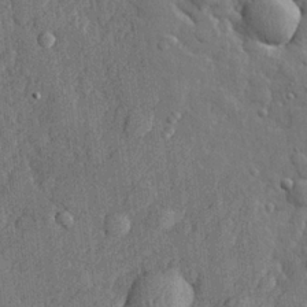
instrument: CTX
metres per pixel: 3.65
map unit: lHvf
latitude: 23.0080
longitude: 143.0108
